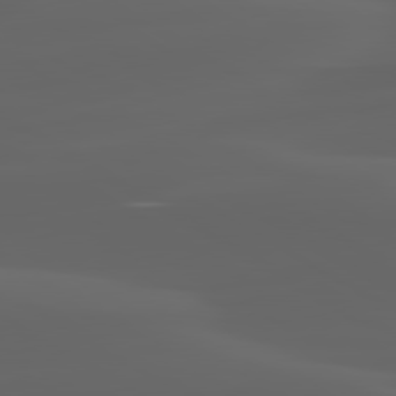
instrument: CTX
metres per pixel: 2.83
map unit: lApd
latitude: 80.2333
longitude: -93.4237
